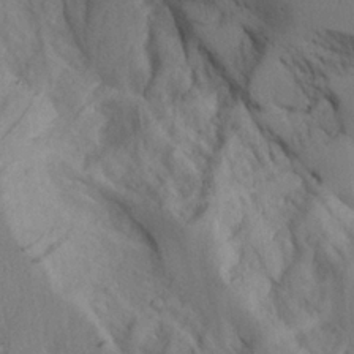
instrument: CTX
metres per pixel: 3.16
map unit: Aa
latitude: 26.3467
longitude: -129.3482
